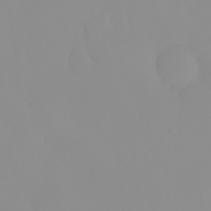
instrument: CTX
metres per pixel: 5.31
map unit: eHh
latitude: -0.8030
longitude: 19.7289
